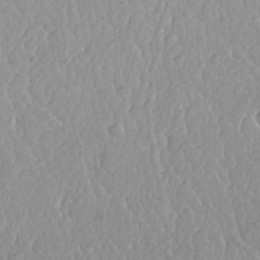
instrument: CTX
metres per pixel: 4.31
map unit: Nhu
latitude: 26.0633
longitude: -56.5734
